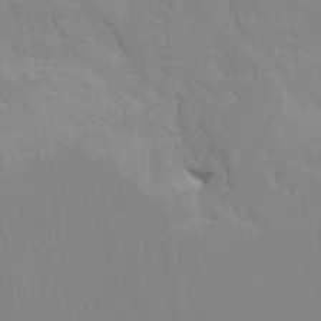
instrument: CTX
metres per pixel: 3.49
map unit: HNhu
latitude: 4.3656
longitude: -2.8569
